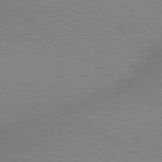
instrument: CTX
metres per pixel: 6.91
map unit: lApd
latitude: 79.3293
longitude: -152.3090
